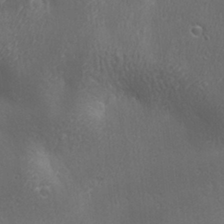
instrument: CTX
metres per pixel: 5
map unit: Ave
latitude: 22.1389
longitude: -137.0270
